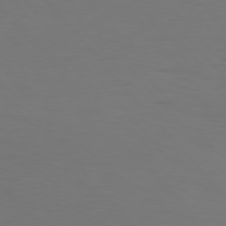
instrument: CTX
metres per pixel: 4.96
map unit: Hpe
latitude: 75.8394
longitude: -133.0081
